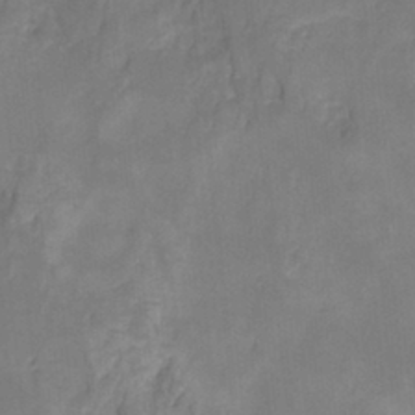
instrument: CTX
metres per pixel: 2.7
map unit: HNhu
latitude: -27.3131
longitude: 74.6708
